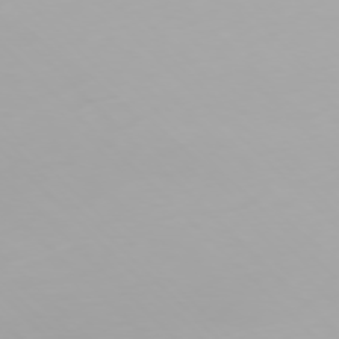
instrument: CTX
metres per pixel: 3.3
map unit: Ap
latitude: -77.5210
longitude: -62.6302
